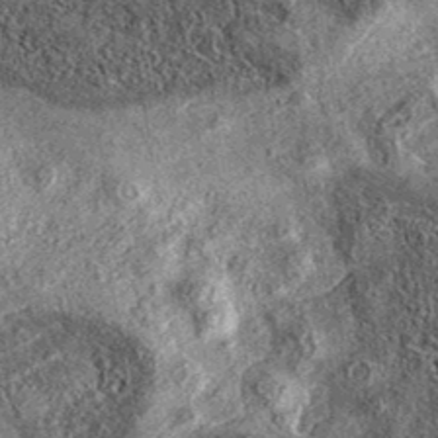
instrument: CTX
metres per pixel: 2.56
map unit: eAb
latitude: 37.4237
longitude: 108.2173
